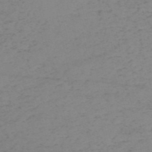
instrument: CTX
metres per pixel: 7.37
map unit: HNb
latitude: -54.6330
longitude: -47.1026
